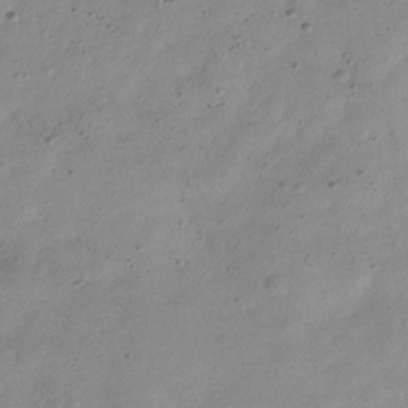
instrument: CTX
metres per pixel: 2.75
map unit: Hve
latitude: -32.1228
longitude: 90.0661
